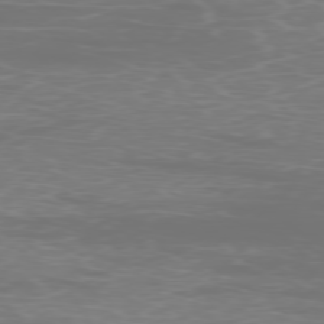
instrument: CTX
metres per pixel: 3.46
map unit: Ap
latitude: -78.6329
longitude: -96.9703
